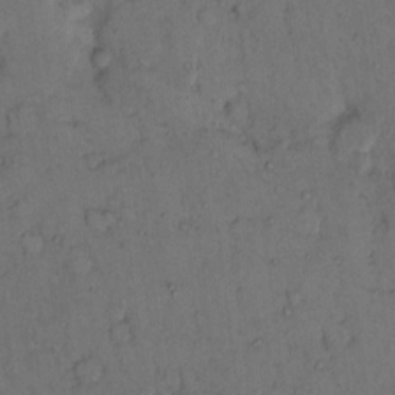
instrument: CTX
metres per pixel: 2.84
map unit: Hto
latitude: 11.2537
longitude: -61.8016
